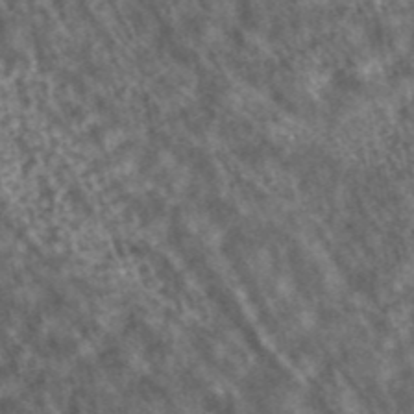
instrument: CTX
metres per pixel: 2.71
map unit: ANa
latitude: 43.5749
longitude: 24.4062
